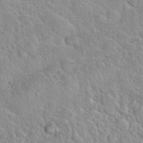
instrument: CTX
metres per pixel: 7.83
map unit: eHh
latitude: 37.8395
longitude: -61.4993
